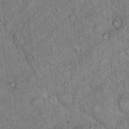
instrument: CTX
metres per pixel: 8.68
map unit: Hto
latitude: 15.6316
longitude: -57.4615
